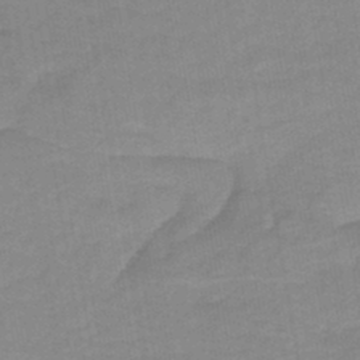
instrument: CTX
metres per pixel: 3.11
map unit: HNb
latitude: -44.0661
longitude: 51.7855
